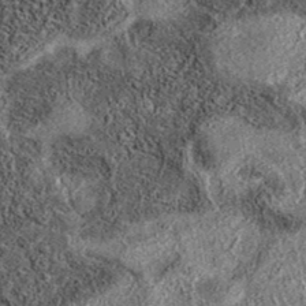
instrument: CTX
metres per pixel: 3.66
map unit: eAb
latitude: 36.8002
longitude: 108.1228
